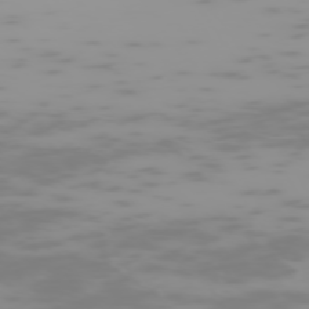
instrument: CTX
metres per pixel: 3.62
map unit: Hpe
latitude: -74.7086
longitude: 6.7463
